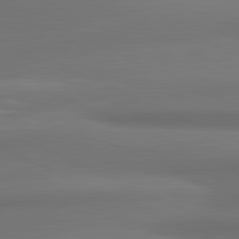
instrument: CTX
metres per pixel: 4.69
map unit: lApd
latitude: 81.6883
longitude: 172.4062
